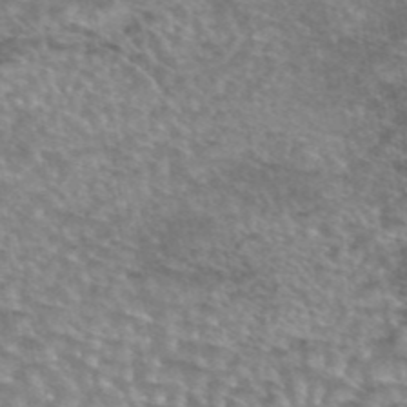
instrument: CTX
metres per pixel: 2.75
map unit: eAb
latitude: 45.0836
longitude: 103.6911
